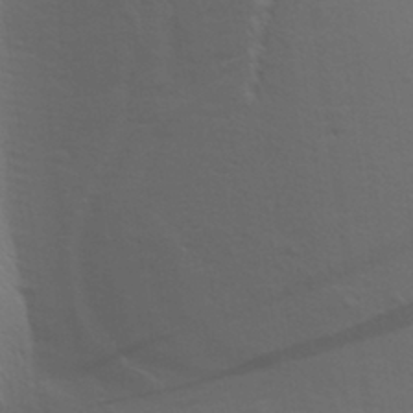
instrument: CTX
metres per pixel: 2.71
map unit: Aa
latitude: 30.3468
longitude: -139.5749
